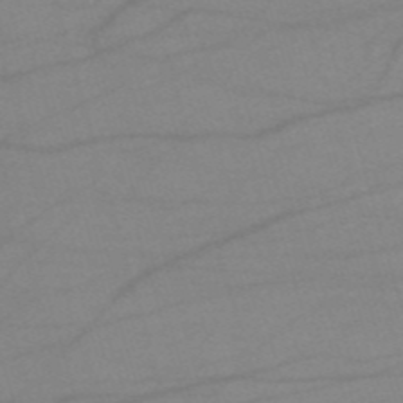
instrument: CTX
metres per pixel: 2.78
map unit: HNb
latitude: -53.8044
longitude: -49.5182
